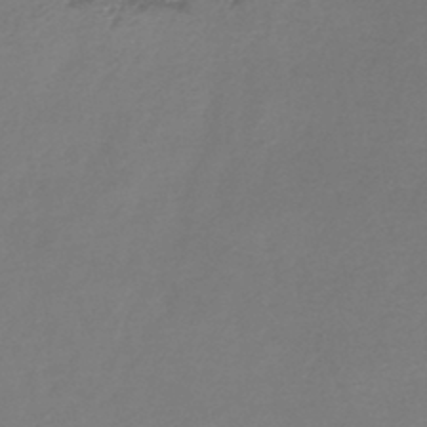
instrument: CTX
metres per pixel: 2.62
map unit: lHb
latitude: -45.0298
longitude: 76.6896
